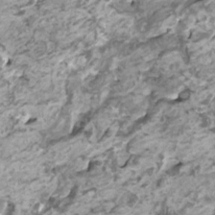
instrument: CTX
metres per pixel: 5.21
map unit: HNhu
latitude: 1.5371
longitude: -0.9702
